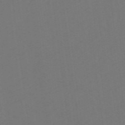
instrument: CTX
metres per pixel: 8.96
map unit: eHb
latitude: -49.7667
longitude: 83.8611
